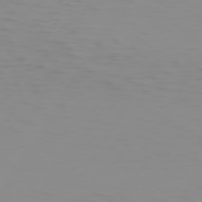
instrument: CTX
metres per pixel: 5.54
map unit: Hpe
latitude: 74.7057
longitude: -126.4979
